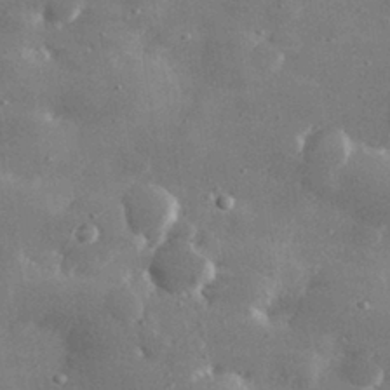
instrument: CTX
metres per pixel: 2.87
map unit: lHvf
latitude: 31.1215
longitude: -88.9703
